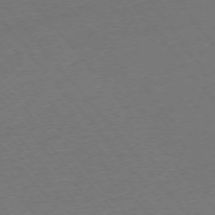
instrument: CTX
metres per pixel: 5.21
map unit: Ap
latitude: -75.6533
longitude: -94.5357
